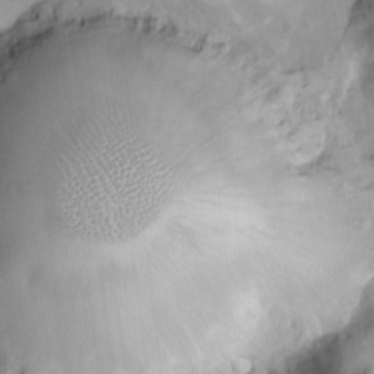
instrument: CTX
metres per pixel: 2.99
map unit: Ht
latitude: -4.9919
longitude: -14.4034
